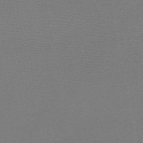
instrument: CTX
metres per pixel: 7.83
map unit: HNb
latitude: -46.2550
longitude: -39.9339
